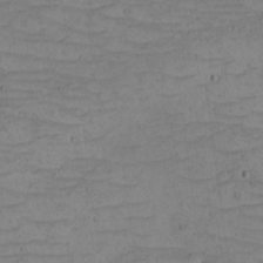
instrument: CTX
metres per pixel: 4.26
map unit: eHh
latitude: -5.1998
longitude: -81.8961
